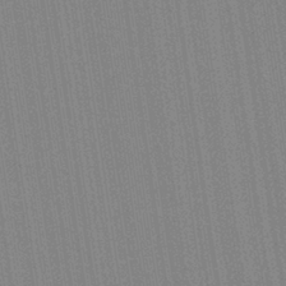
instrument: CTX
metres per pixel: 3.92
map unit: Aa
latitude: 28.5734
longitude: -147.3671
